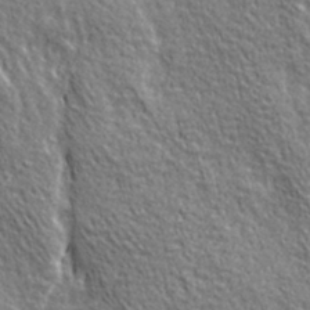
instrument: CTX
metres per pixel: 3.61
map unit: Ave
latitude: 20.7058
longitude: -135.2726
